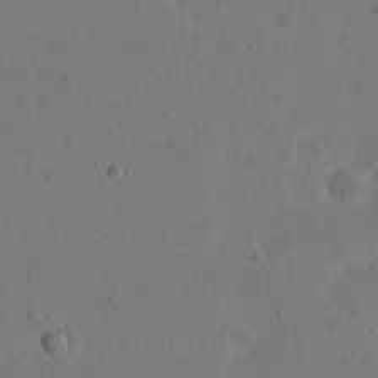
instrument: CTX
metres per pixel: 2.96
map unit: eHh
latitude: 21.6883
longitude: -69.8206
